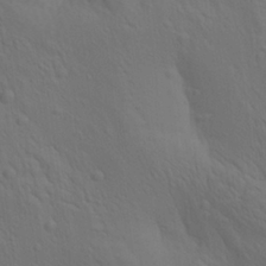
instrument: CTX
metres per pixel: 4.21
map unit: lAa
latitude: 22.3467
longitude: -138.4223
